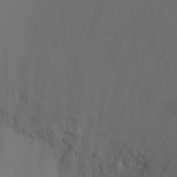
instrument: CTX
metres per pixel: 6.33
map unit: Ht
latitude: -8.8597
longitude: -24.5734
